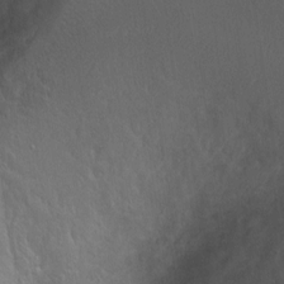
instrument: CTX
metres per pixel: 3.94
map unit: Ht
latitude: 0.1577
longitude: -45.5182
